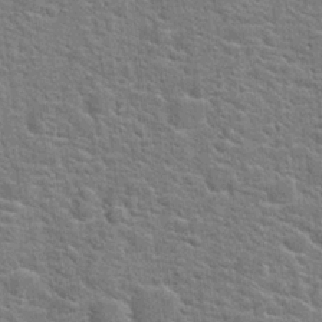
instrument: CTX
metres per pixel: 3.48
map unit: Hto
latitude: 20.9514
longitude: -44.4601
